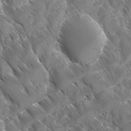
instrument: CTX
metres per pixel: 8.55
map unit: Ave
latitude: -11.1620
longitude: -119.4615
